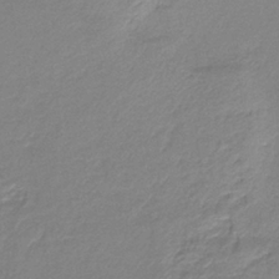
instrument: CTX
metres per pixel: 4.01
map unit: HNb
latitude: -34.2362
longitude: 61.5021
